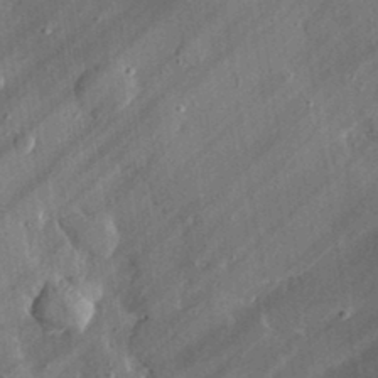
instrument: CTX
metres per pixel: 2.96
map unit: lHvf
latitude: 32.8002
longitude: -92.0633
